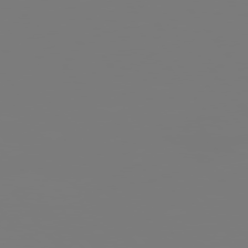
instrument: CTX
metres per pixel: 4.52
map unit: Hpe
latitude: 75.5371
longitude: -142.2712
